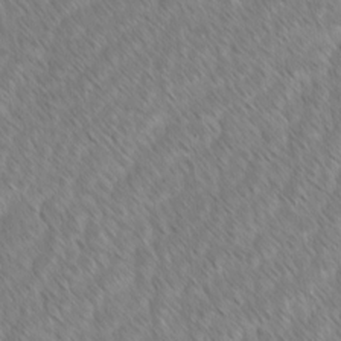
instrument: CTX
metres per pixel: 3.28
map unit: lAvf
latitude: -1.6344
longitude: -114.2144
